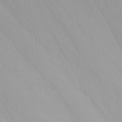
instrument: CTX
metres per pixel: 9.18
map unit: Nhu
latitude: -5.7477
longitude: -90.9136
